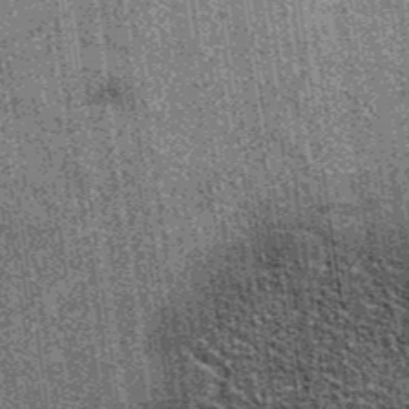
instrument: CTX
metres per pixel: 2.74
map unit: eAb
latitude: 38.4223
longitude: 107.6722
